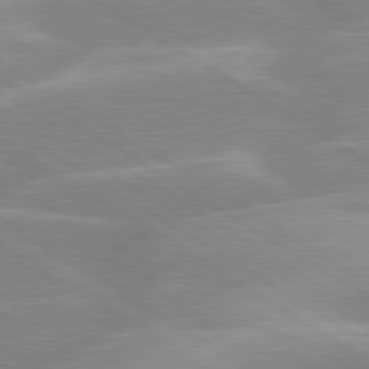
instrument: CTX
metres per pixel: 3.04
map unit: lApd
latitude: 80.0255
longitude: -122.6490
